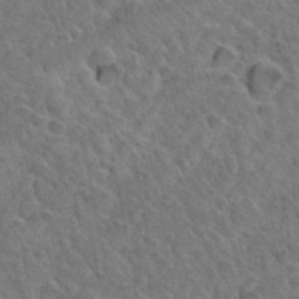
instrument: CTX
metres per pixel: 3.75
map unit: Hto
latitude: 35.1781
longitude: -49.2348
